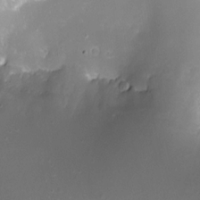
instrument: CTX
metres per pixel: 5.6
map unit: eHh
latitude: -6.9730
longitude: -78.2523
